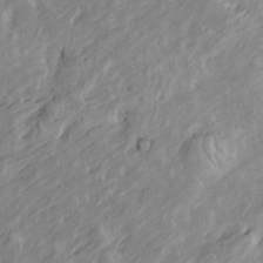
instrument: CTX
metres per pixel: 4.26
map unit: Htu
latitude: -6.3495
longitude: 152.3117
